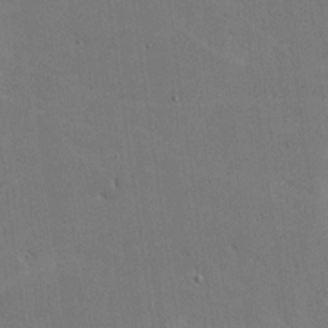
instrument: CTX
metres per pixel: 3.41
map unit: lHvf
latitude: -9.8800
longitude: -102.5546
